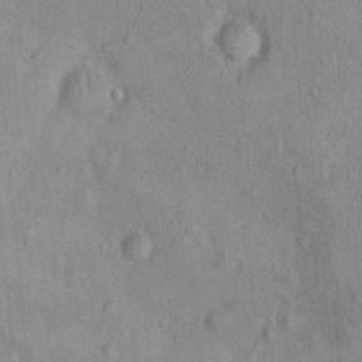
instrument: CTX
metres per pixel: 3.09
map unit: Nhu
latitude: -0.0094
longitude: -15.6694
